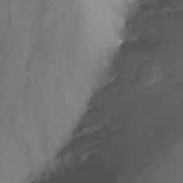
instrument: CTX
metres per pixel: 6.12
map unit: Nhu
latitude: -13.9367
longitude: -61.3292
